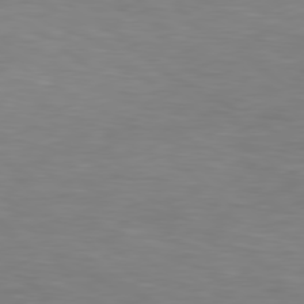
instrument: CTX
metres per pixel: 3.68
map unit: Hpe
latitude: 79.1970
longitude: -128.9702
